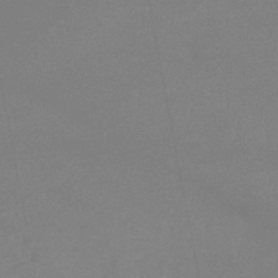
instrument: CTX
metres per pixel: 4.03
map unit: lHb
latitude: -44.1795
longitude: 74.9731
